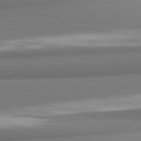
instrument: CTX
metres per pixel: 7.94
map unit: lApd
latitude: 82.0444
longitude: 176.3684
